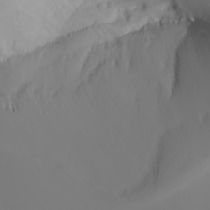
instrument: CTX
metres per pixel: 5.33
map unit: Nhu
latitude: -5.4454
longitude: -96.0444
